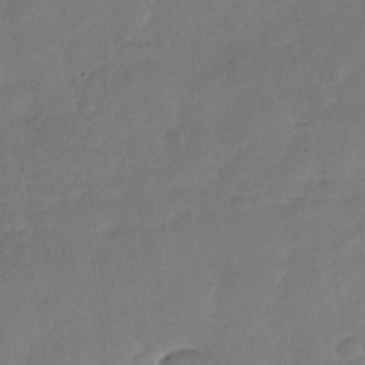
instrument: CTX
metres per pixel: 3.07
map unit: Nhu
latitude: -29.7100
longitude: -62.4601
